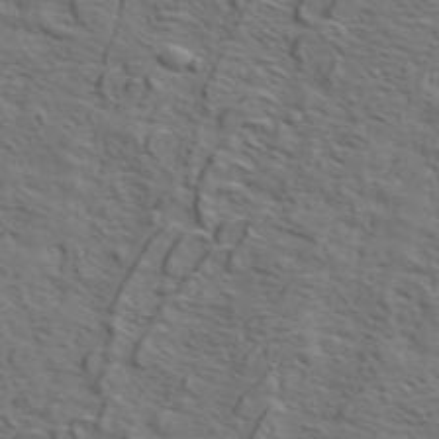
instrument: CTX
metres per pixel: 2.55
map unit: ANa
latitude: 45.4993
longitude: -83.5938
